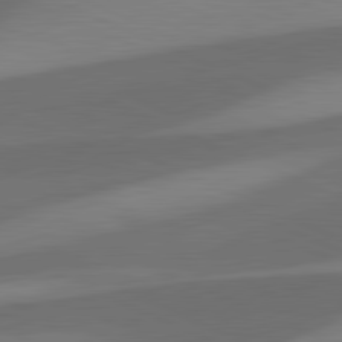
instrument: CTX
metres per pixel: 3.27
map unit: lApd
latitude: 81.6127
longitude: 125.6533
